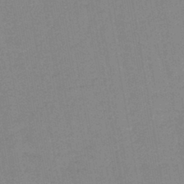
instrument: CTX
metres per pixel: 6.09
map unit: lHb
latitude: -44.1606
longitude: 62.9541
